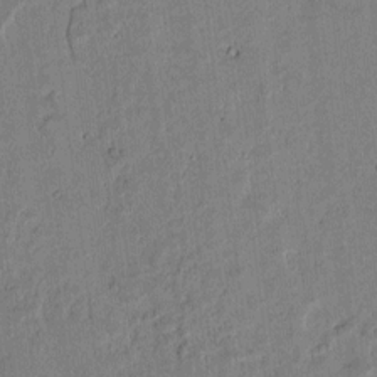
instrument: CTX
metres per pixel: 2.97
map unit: lAvf
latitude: 5.9150
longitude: 168.6140
